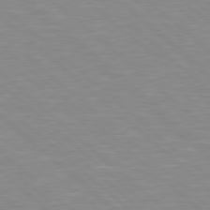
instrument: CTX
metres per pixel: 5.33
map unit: Hpe
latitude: 77.9717
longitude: -140.5545
